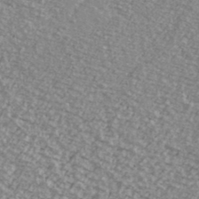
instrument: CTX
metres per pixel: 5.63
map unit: Ave
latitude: 39.2159
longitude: -109.4237
